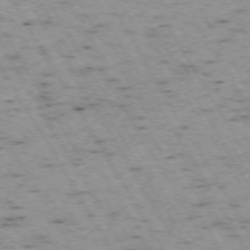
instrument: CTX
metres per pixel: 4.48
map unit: Hpe
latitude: -73.4643
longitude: 7.4643
